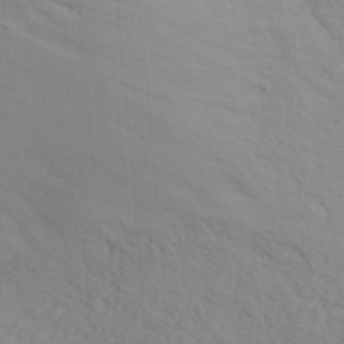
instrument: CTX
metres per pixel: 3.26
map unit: ANa
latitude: 39.4426
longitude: 20.9919
